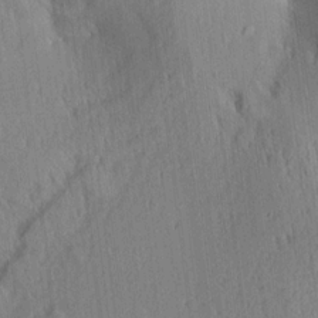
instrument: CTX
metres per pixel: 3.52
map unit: Aa
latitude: 15.1404
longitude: -147.0459
